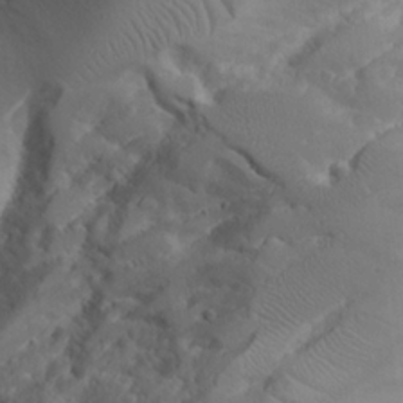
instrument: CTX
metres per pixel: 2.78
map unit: Aa
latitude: 24.6679
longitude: -127.8961
